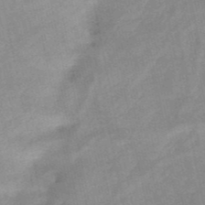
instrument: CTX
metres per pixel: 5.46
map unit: HNb
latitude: -52.3684
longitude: -49.8583
